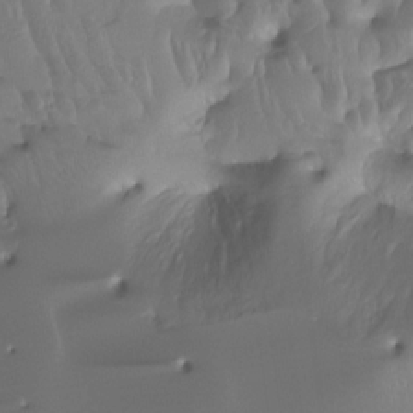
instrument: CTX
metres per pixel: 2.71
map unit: Ht
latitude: -15.5966
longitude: -44.6301
